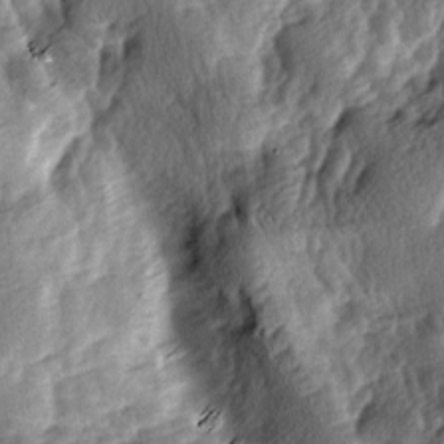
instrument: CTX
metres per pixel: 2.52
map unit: lAa
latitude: -6.1794
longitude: -124.3845
